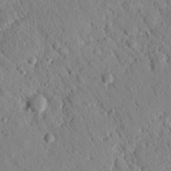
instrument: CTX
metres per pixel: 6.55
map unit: Nhu
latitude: 21.5371
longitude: -77.5938
